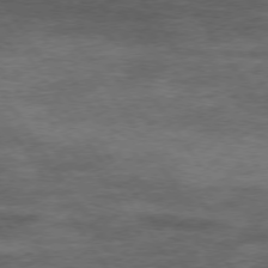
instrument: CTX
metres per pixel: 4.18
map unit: Hpe
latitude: 74.4790
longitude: -142.1767
